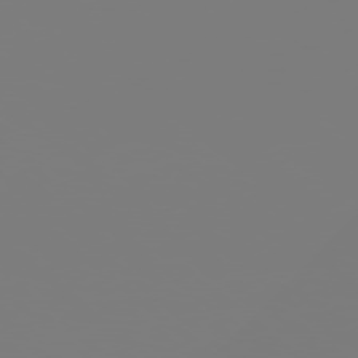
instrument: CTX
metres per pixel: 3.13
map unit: Hpe
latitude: 78.3845
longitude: -177.9339
